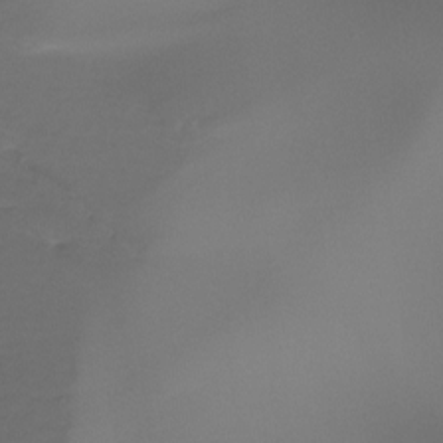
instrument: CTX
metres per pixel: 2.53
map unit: Ht
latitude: -16.4440
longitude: -45.9717
